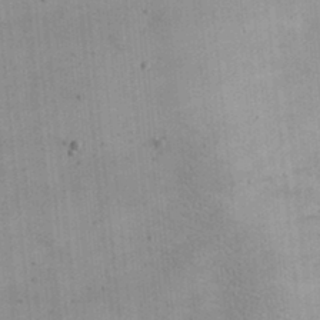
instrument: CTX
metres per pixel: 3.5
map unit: eHh
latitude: 24.6490
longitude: -65.2537
